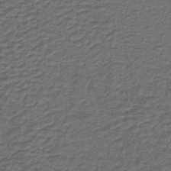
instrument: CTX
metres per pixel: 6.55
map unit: lHb
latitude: -39.7856
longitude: 53.6344
